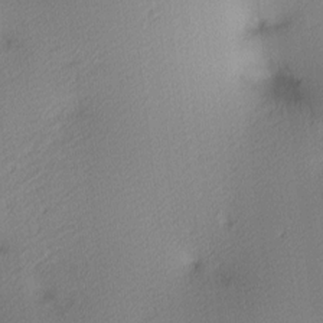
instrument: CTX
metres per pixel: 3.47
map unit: lAa
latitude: 3.6505
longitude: -116.1956
